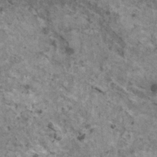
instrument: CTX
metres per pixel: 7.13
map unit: HNhu
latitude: 2.6112
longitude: 4.5384
